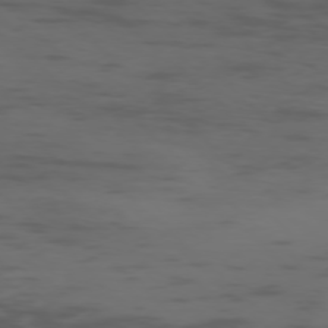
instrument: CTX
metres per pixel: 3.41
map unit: Ap
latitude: -76.8408
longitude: -67.6505
